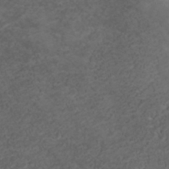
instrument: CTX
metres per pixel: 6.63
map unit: ANa
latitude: 35.8583
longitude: 14.1606
